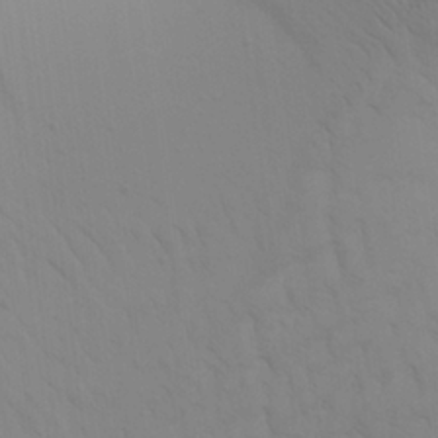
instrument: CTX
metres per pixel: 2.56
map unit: Aa
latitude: 25.8205
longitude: -143.1592
